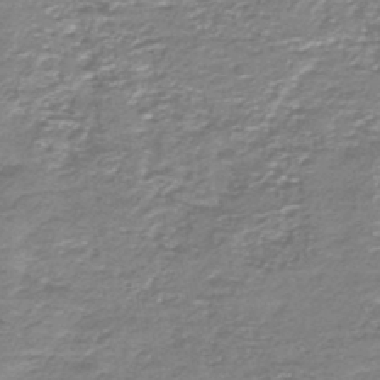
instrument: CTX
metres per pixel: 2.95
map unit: HNb
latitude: -44.4062
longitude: 50.2550
